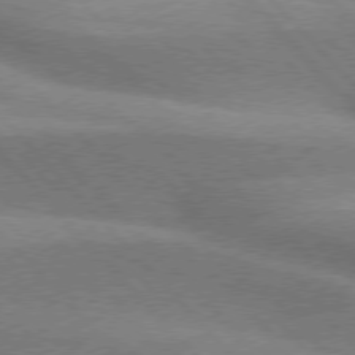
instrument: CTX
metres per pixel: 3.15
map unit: lApd
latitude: 76.2522
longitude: -62.8380
